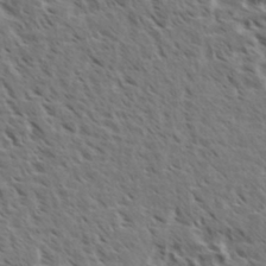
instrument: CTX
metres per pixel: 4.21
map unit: eHh
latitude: 35.3481
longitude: -139.1403
